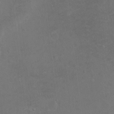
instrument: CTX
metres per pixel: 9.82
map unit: Hto
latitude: -7.4265
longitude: -35.7260
